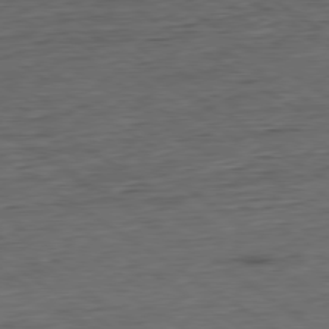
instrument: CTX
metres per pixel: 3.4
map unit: Hpe
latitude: -79.6344
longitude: 11.7478
